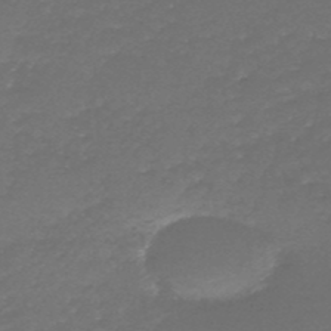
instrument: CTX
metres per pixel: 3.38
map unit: HNb
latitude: -48.5952
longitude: -41.8583
